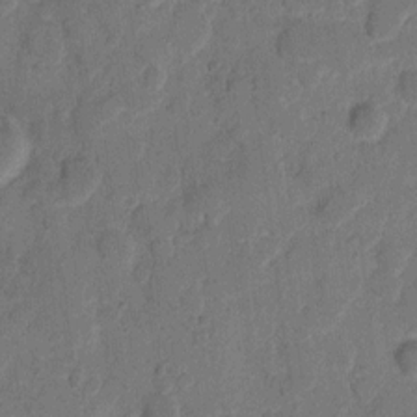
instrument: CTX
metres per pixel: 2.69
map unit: eHh
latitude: 8.9892
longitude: -65.1592
